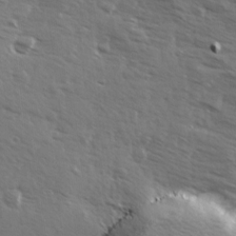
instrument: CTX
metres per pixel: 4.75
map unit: Ave
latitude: 13.5560
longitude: -102.1955
